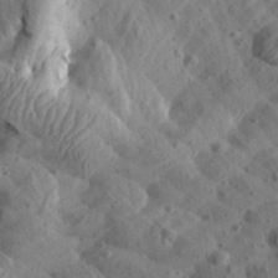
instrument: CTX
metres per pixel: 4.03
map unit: Aa
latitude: 25.0458
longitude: -144.1955
